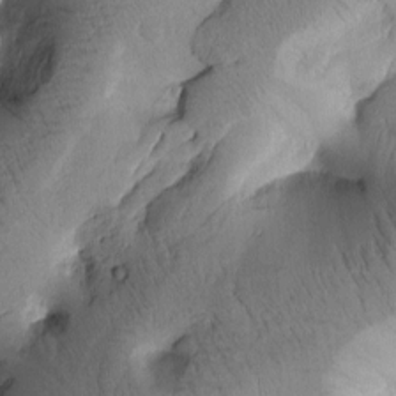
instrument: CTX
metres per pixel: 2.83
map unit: Htu
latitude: 0.8002
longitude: 174.8030
